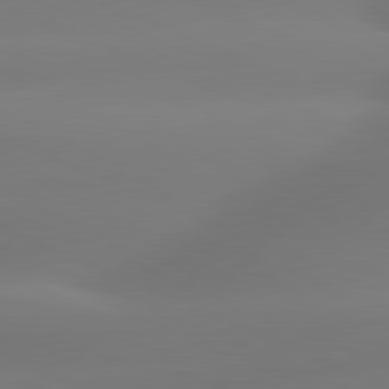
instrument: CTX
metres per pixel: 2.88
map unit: lApd
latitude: 81.5371
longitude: -161.1214
